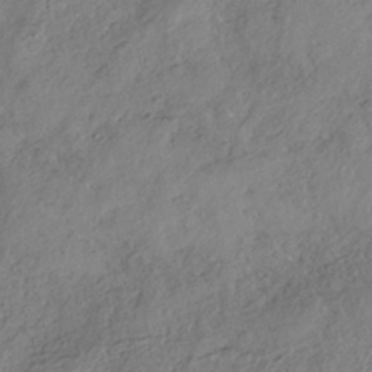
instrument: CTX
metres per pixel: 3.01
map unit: HNhu
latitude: -40.9353
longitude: 107.3132
